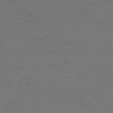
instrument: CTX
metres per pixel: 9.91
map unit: Ap
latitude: -77.7100
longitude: -76.3467
